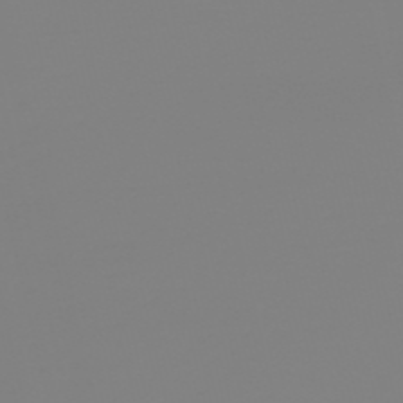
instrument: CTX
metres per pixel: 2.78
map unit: HNb
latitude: -54.5196
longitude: -50.4412
